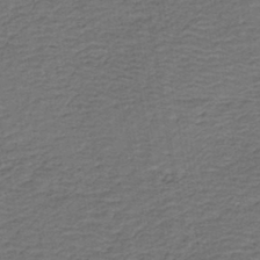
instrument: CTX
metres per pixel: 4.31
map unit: HNb
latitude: -42.5573
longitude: 51.0675
